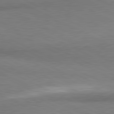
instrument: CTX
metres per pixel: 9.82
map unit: lApd
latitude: 81.0647
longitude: 164.7275
